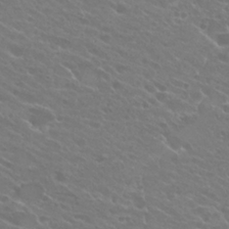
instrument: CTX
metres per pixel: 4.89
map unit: Hto
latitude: 24.8002
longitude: -37.9717
